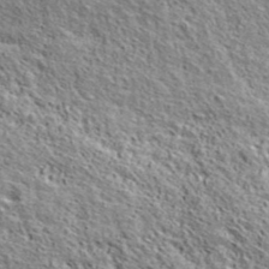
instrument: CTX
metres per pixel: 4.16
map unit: ANa
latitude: 42.9325
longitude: -88.4979
